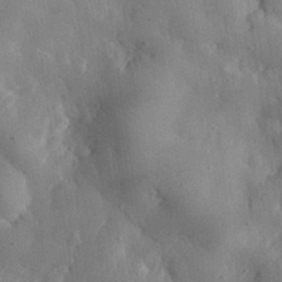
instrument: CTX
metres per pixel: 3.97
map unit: eHh
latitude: 30.4601
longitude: -76.4034
